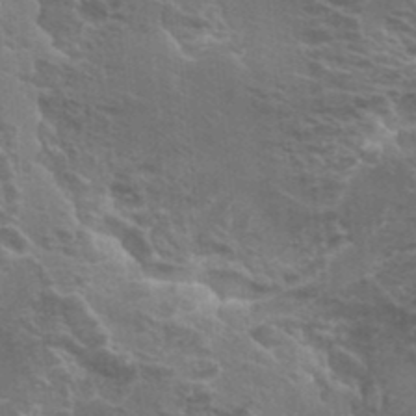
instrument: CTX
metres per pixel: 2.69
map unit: Hto
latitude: 23.1214
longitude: -42.0822
